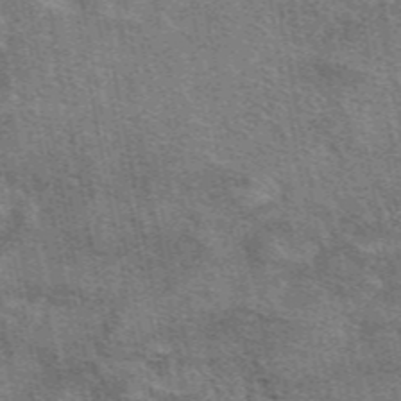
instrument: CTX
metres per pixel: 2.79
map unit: eAb
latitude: 48.5546
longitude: 116.5573
